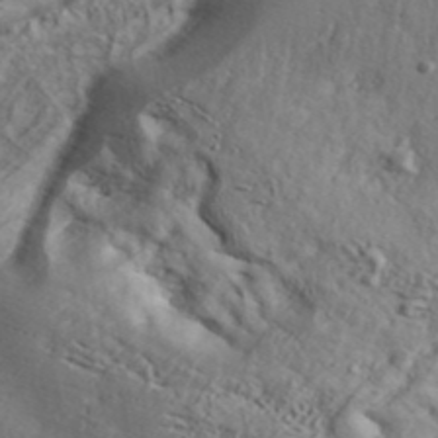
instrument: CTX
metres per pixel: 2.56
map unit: ANa
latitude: 41.9339
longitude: 53.1998
